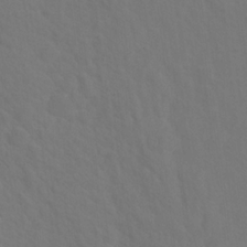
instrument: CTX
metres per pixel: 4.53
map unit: Hto
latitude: 19.1970
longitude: -39.7261
